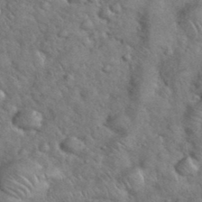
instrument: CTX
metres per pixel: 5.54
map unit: eHh
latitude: 37.6694
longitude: -64.1956
